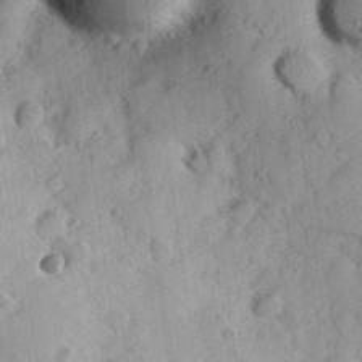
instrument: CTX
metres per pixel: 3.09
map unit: Hve
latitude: 24.0444
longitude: 147.3132
